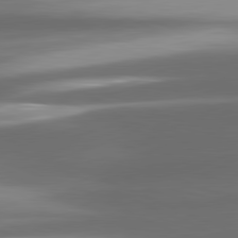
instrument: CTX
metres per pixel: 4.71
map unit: lApd
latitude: 81.3293
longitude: -143.7639
